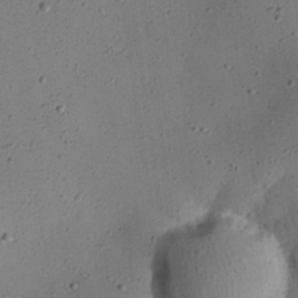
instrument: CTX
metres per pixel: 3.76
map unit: Nhu
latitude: 25.3103
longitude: -71.4048
